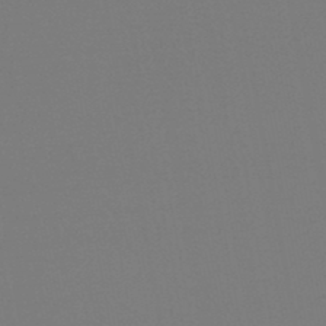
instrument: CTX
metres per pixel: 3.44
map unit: HNb
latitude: -46.9919
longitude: -44.4412
